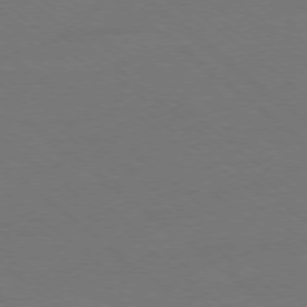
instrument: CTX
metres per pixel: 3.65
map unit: Ap
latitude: -78.2550
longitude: -96.3467
